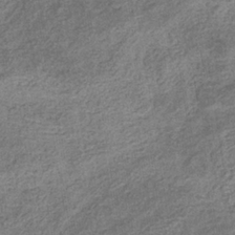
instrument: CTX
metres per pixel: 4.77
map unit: eHb
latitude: -34.9920
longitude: 78.1228
